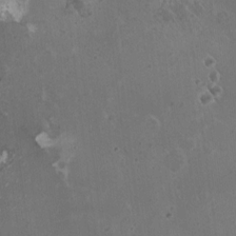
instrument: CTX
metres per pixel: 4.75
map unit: HNhu
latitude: 5.3671
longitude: 1.2565
